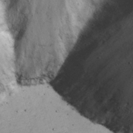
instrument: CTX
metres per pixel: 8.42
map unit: eHh
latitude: 22.1956
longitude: -66.9891
